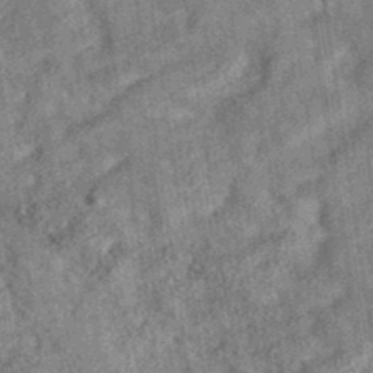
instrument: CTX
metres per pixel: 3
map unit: eAb
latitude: 35.7449
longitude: 114.8975
